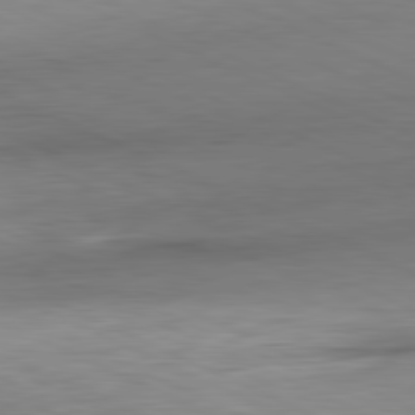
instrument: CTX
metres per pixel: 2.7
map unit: Ap
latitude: -82.1417
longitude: -77.0269
